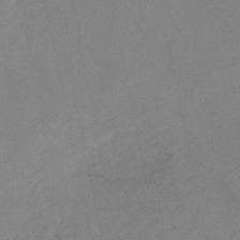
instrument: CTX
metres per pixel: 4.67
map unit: HNb
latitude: -52.6896
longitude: -42.6302
